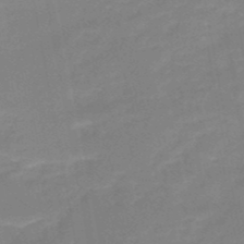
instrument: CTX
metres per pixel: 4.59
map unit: HNb
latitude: -49.8045
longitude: -39.5182
